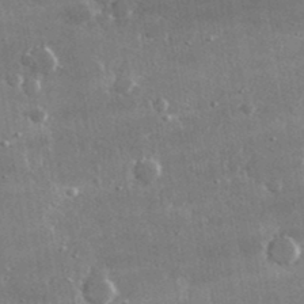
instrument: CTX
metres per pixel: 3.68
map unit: lHvf
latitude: 31.5371
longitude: -91.1592
